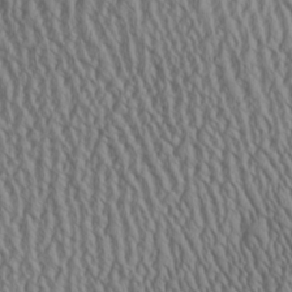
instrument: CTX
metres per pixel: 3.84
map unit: Aa
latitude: 25.1781
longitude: -135.9150
